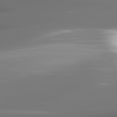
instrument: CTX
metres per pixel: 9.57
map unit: lApd
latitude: 81.7072
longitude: -144.4223
